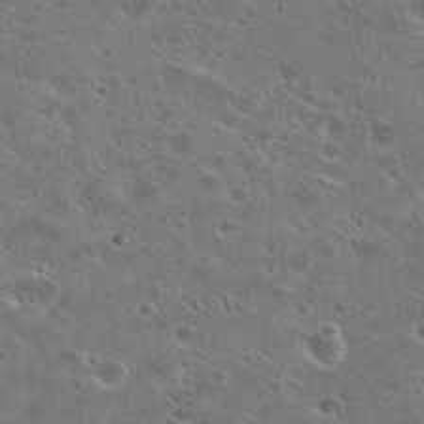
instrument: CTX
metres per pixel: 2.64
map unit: Hto
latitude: 26.5168
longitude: -45.6505
